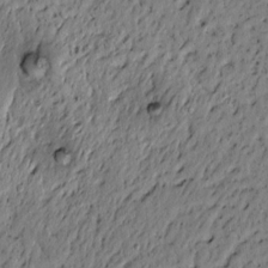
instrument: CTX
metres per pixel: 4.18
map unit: lAvf
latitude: 4.9514
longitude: 166.3684
